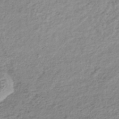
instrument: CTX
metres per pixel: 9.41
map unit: lHb
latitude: -42.2172
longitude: 68.8030
